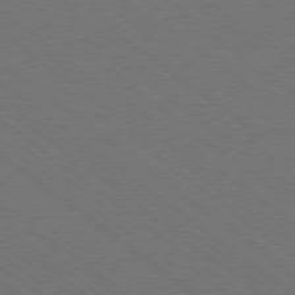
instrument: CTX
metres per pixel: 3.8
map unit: Ap
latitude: -79.1809
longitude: -64.7624
